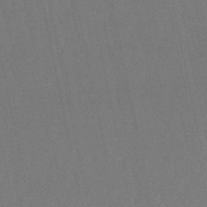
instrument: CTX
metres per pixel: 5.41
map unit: eHb
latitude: -50.5196
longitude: 69.5588
